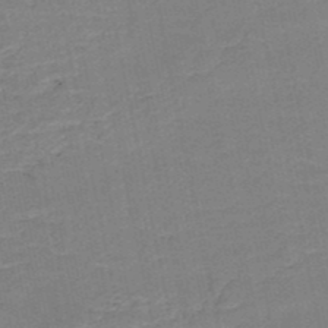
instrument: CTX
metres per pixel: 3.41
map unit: HNb
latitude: -50.1606
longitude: -48.4979
